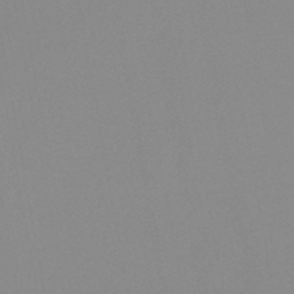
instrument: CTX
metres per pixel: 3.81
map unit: HNb
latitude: -44.9542
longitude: -44.7435
